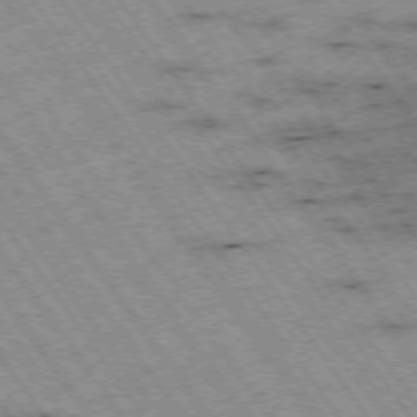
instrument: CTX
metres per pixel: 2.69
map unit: Hpe
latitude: -74.8030
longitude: 3.7855
